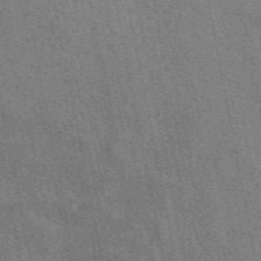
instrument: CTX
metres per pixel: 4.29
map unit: eAb
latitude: 49.5182
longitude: 116.3306
